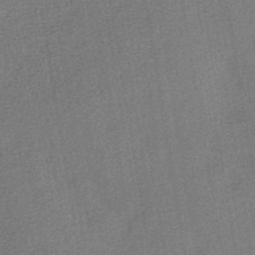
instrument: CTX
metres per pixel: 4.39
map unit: lHb
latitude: -40.1795
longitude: 62.7841
